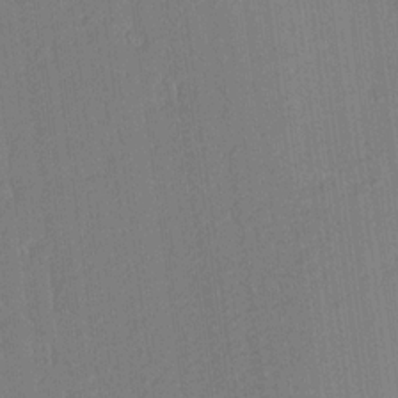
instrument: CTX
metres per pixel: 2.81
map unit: Aa
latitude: 17.8017
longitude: -143.0270
